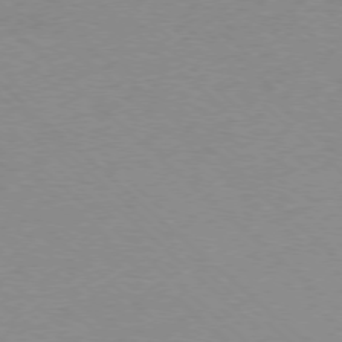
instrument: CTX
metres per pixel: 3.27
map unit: Ap
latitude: -77.6722
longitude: -84.3089
